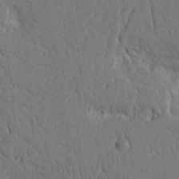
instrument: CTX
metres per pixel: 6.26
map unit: Nhu
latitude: 14.4790
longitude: -78.7624
